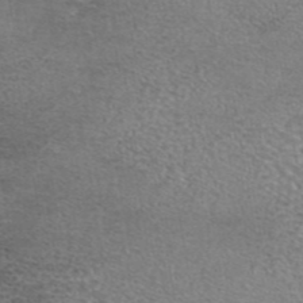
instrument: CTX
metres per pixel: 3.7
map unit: eAb
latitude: 44.4412
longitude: 104.1417
